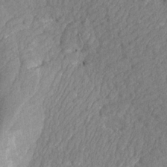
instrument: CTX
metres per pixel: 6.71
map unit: Aa
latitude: 18.8191
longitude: -145.5182
